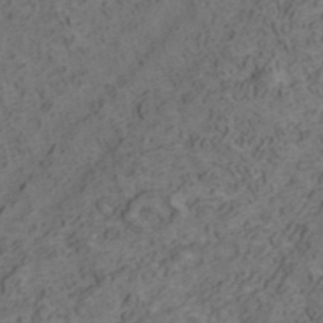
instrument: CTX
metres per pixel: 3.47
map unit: ANa
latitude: 42.6302
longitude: 29.6911
